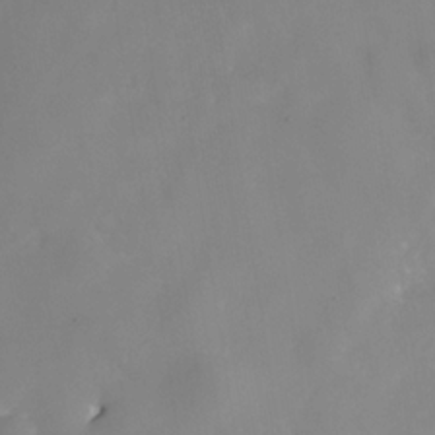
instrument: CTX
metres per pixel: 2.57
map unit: Nhe
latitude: -36.1983
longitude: -86.9891
